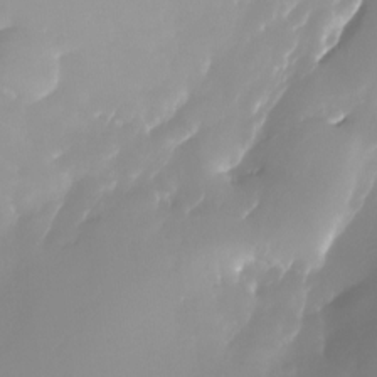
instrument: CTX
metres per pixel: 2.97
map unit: Nhu
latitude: -24.3306
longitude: -71.6694
